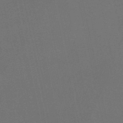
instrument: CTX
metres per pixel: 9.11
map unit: eHb
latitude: -50.9164
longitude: 71.7289
